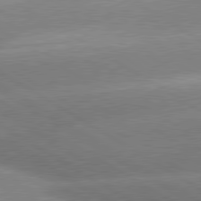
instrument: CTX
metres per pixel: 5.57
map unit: lApd
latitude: 80.2333
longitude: -154.6112
